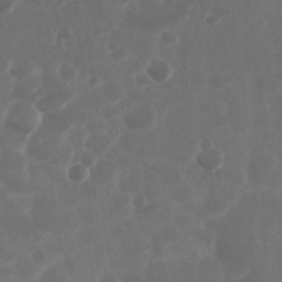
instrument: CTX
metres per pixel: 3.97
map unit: Nhu
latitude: 28.8569
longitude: -57.1025
